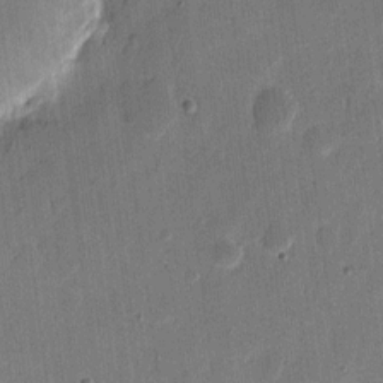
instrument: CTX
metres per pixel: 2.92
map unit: eHh
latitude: 10.4790
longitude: -68.4601
